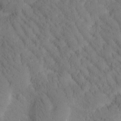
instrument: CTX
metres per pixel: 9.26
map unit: Htu
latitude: -0.8597
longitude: 173.8800
